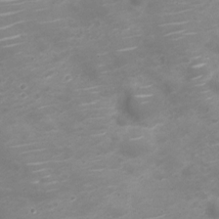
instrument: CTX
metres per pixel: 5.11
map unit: Nve
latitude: -20.5195
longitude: 104.3873
